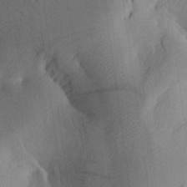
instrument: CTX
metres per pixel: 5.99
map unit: Aa
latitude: 26.2334
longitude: -143.8583
